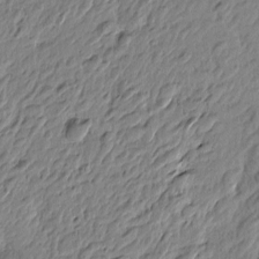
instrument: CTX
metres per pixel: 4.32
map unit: Htu
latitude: -4.3873
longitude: 179.7666
